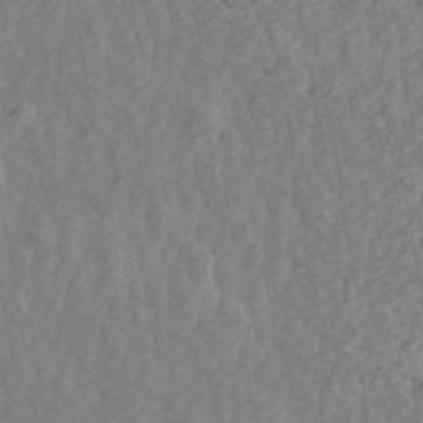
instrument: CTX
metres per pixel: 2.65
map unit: ANa
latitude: 45.3292
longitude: 29.0487
